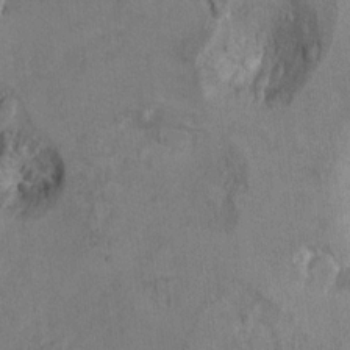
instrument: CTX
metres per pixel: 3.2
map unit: Ht
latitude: 9.1781
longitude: -32.0822
